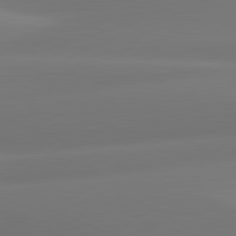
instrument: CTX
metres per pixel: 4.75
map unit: lApd
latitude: 81.2726
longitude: -160.9891
